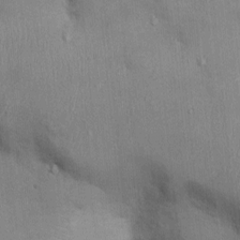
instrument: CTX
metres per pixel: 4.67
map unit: Ht
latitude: -3.6532
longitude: -14.8002
